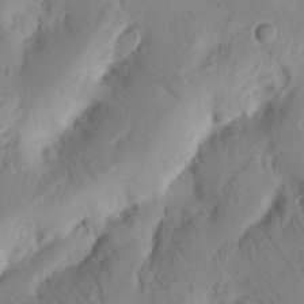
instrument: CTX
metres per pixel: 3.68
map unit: Nhu
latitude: 16.9514
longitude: -75.4993
